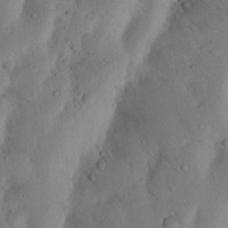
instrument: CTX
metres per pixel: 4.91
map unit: Nhu
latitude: 19.0836
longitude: -75.7261
